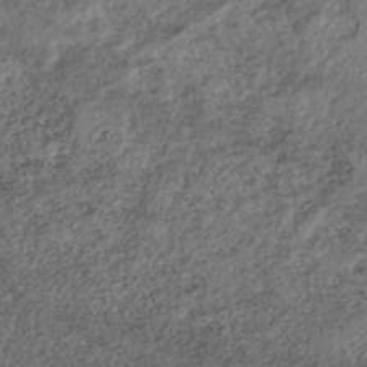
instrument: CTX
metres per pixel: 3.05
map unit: ANa
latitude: -42.5195
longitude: 109.1431
